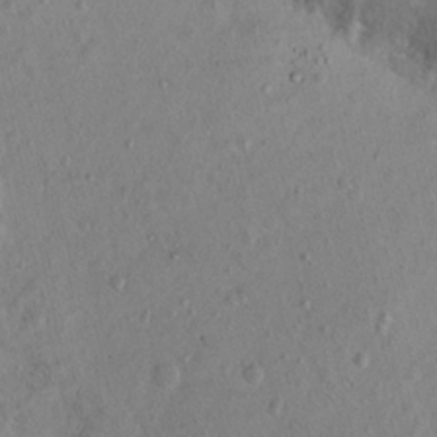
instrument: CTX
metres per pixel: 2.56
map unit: Nhu
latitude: 14.4790
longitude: -29.3104
